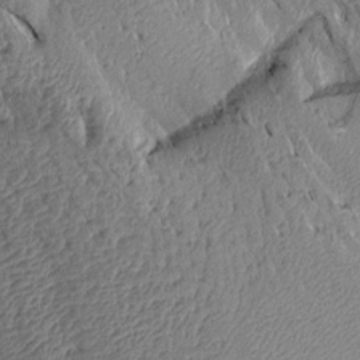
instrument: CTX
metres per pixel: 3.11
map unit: Aa
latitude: 15.0270
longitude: -146.4790
